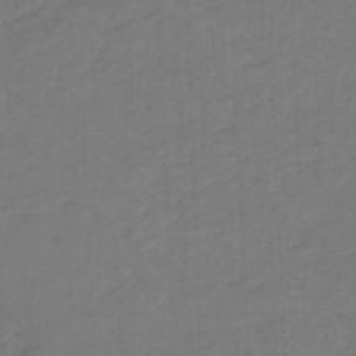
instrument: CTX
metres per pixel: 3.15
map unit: HNhu
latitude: -47.5399
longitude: 89.4643
